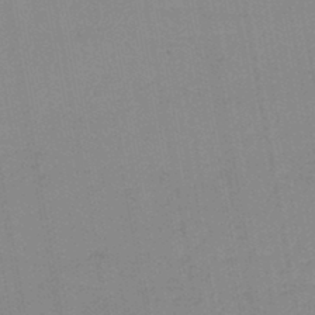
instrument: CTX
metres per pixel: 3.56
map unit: lHb
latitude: -44.2173
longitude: 63.1998
